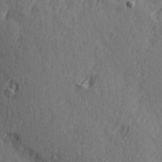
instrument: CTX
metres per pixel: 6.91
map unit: Ave
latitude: 14.1011
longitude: -106.1389
